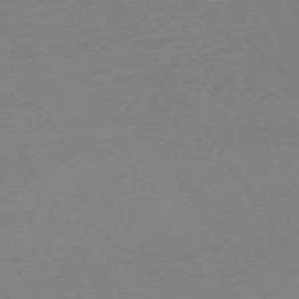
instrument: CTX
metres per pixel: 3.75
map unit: Ap
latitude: -73.6722
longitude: -85.4804
